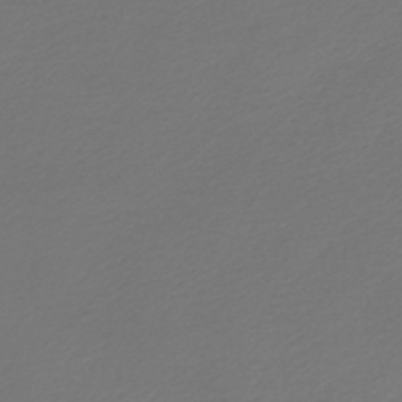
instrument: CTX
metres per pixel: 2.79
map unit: lHb
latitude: -46.8408
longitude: 59.9178
